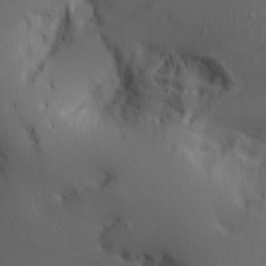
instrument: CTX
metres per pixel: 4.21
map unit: Aa
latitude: 26.7435
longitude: -133.9150
